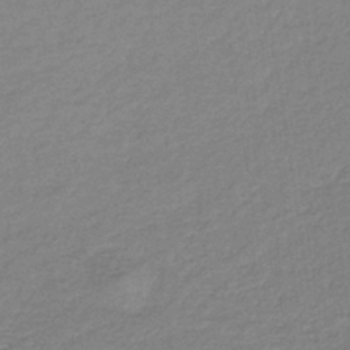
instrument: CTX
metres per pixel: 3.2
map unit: lHb
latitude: -36.8030
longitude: 59.6343
